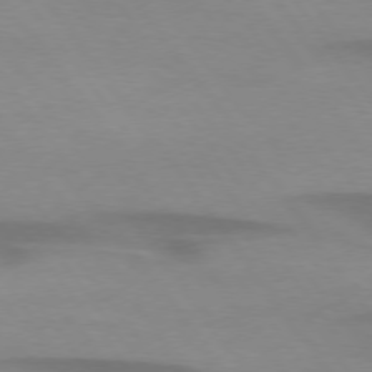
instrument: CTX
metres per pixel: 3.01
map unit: lApd
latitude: 74.5168
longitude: -59.7261
